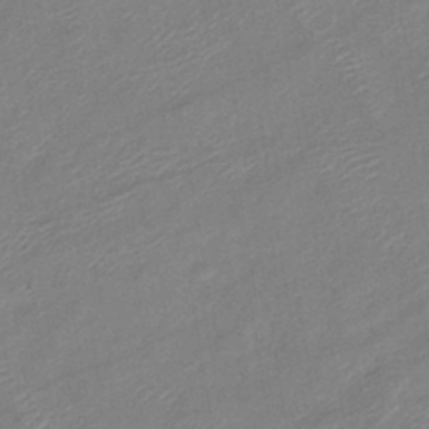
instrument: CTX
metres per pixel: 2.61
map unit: lHb
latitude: -40.5007
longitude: 77.9745
